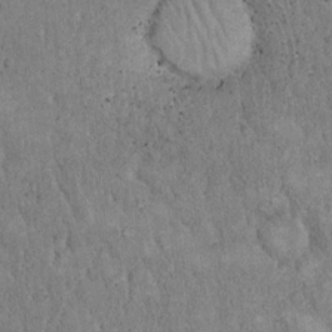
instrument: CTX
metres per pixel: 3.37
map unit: eHh
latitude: 18.3089
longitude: -61.9150
